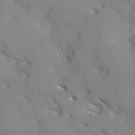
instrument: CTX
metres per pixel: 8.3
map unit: Ave
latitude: 12.4034
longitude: -101.6316
